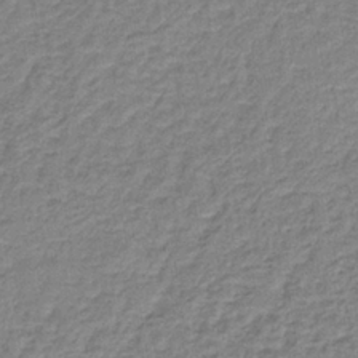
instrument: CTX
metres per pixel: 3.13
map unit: lHb
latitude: -36.6896
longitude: 59.8800
